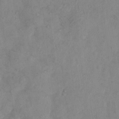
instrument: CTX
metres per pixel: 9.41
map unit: Hto
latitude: 7.1592
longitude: -60.1011
